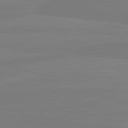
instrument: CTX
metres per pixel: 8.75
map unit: lApd
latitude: 81.6694
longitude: -178.9703
